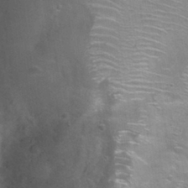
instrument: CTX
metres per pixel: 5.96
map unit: Nhu
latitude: 29.2915
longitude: -49.1592
